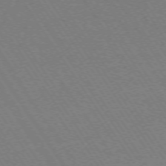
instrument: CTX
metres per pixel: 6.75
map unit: Ap
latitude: -74.2740
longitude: -78.6113
